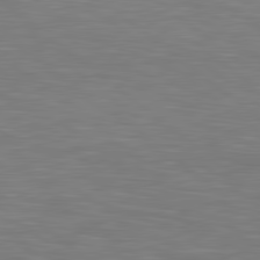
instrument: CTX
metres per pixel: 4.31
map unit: lApd
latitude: 80.3656
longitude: 119.0675
